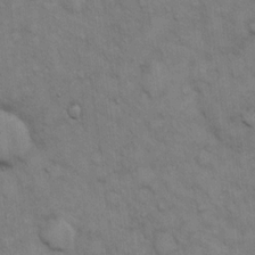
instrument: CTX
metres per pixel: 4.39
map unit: Hto
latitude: 13.7261
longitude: -60.7057
